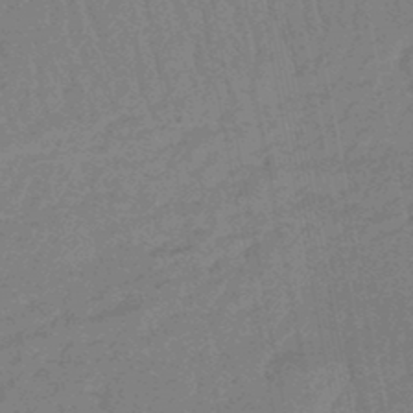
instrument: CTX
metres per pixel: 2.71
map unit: eHb
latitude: -46.7463
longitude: 79.9745
